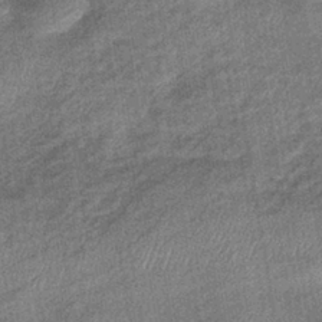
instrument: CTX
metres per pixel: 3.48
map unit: eHb
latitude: -38.9542
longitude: 79.1809
